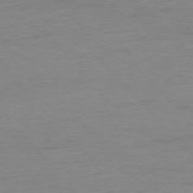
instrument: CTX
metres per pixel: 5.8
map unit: Ap
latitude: -77.1431
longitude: -83.6127
